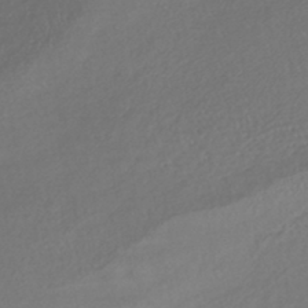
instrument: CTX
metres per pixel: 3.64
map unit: lHb
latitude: -42.7841
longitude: 70.5007
